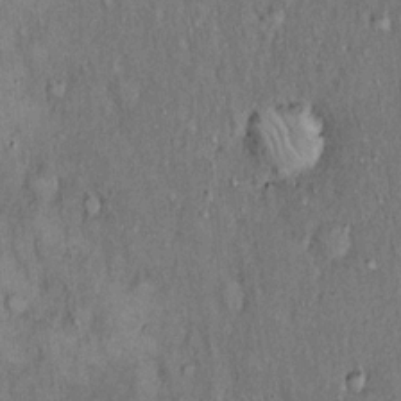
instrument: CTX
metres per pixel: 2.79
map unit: Hto
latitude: 15.6694
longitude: -61.0836
